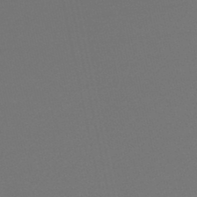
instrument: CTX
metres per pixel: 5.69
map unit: lHb
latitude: -46.4629
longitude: 67.1809
